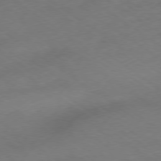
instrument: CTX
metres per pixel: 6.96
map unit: Ap
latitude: -79.1809
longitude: -56.8946
